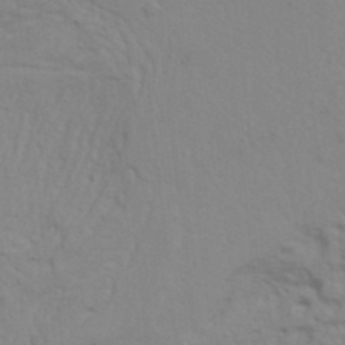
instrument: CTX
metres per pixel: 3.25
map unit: Nhu
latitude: 20.6302
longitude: -72.7813
